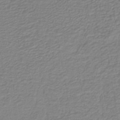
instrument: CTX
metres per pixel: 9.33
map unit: lHb
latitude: -41.6155
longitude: 53.5399
